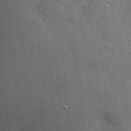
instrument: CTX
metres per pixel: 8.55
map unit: Nhu
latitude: 1.6694
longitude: -75.0836
